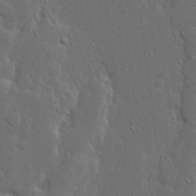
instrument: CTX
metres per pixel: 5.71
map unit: Ave
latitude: 14.2901
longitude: -137.5749
